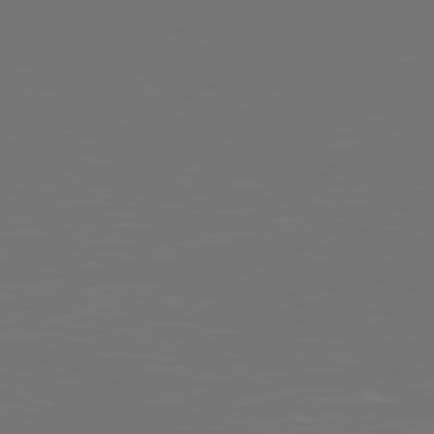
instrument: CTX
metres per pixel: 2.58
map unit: Hpe
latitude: 77.8016
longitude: -171.7072
